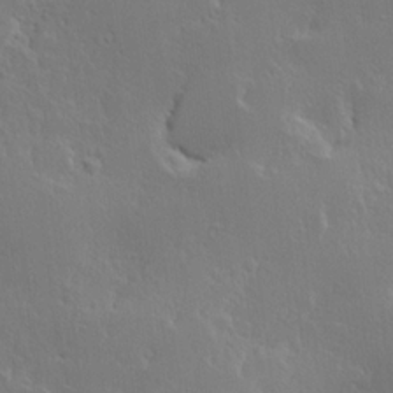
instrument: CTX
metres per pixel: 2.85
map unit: Hve
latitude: 23.5371
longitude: 145.8234
